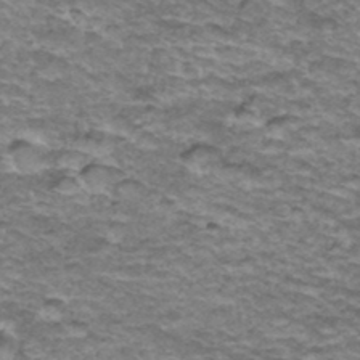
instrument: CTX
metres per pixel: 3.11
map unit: Hto
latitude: 37.2915
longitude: -42.8947
